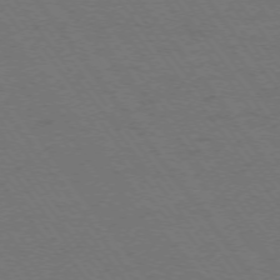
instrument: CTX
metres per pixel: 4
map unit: Ap
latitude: -74.4629
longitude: -77.3292
